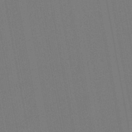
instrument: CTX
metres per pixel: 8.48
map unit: lHb
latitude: -47.3320
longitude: 71.6911
